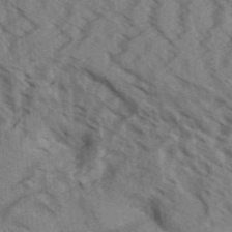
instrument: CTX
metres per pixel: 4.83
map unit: Aa
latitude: 32.8002
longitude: -138.8758
